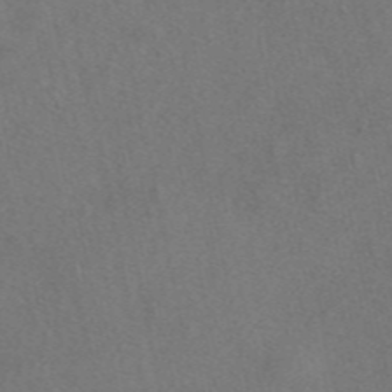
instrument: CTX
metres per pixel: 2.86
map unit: eAb
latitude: 47.4049
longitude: 113.9745
